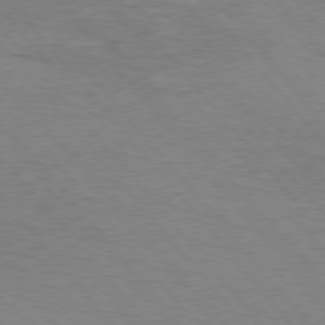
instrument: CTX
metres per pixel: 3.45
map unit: Hpe
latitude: 76.1766
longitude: -151.4237
